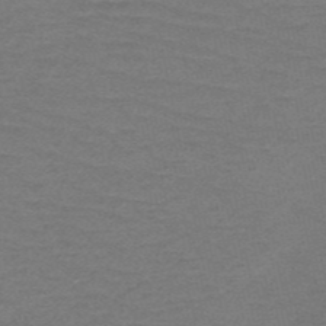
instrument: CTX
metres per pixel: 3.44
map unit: HNb
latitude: -53.0864
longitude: -43.4615
